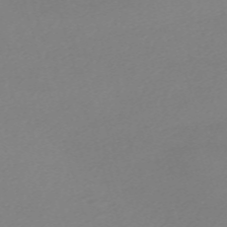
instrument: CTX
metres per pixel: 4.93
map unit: eHh
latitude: -61.5777
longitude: 52.7085
